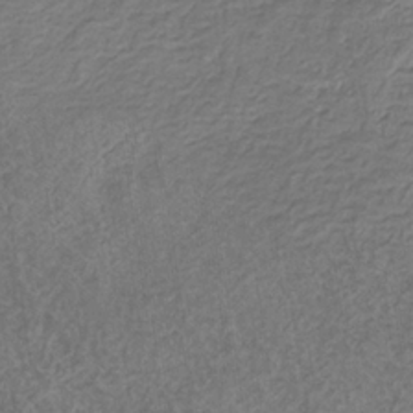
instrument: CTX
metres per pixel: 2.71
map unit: eHb
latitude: -31.1053
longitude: 71.5588
